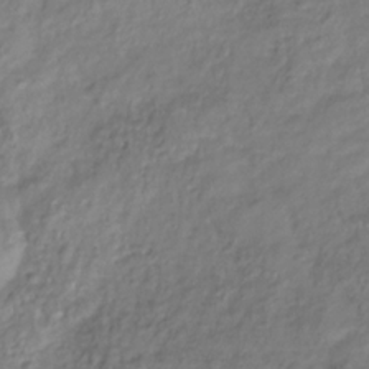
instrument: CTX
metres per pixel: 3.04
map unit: Hve
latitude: -32.7464
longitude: 90.1984
